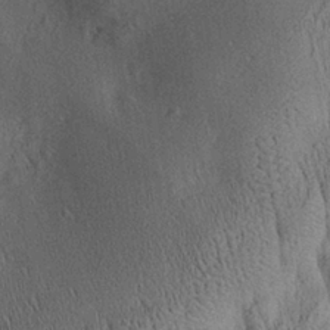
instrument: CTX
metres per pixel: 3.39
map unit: Aa
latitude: 29.4615
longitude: -136.2901
